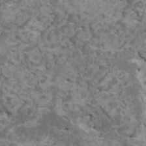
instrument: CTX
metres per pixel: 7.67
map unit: HNhu
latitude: 0.0255
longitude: 4.1416
